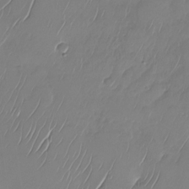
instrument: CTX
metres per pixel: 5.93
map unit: Nhu
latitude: -27.8989
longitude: -64.7813
